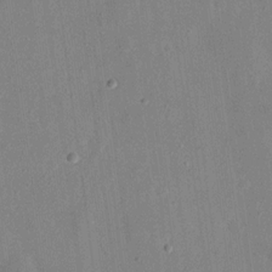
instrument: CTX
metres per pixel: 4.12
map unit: eHh
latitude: 17.6127
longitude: -70.5735
